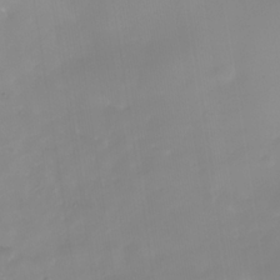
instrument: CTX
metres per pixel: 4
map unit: Nhe
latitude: -36.6896
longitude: -90.2145
